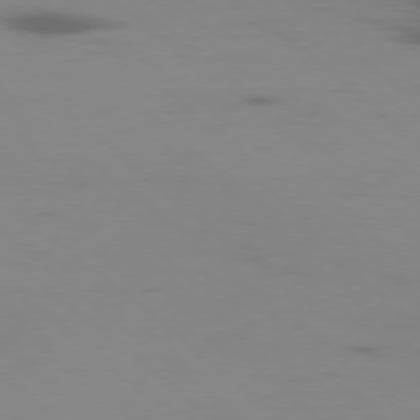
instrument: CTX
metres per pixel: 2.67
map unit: Ap
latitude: -77.7667
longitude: -66.9513
